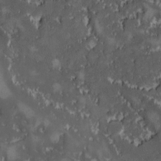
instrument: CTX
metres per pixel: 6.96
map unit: Ave
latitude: -9.6344
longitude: -116.5735
